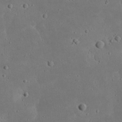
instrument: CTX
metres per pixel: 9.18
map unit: Nhu
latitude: 23.0647
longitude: -72.5546
